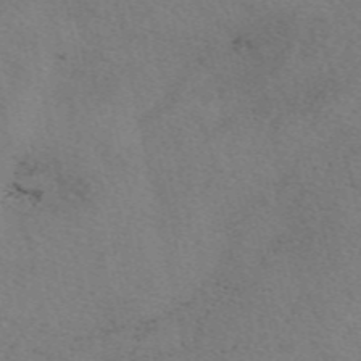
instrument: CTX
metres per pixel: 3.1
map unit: eAb
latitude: 50.6301
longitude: 109.3132
